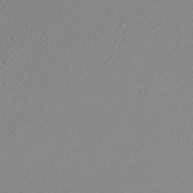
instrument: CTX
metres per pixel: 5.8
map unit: lHb
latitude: -42.1038
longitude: 69.1242
